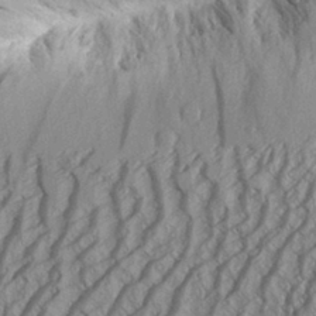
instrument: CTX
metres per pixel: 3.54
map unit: Aa
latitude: 30.1767
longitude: -138.2333
